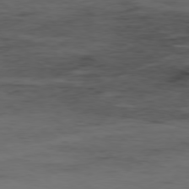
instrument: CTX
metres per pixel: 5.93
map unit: Hpe
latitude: -78.9352
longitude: 13.6344
